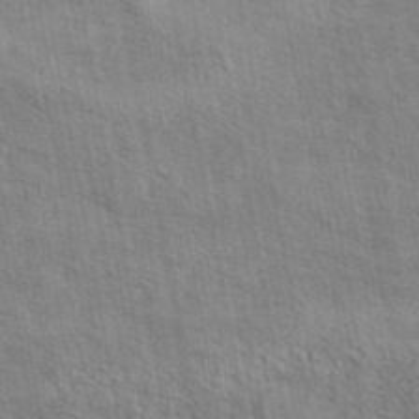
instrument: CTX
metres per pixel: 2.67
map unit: eAb
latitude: 42.8947
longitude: 113.7478
